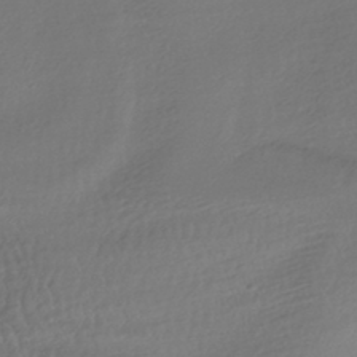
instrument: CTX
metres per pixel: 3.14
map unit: HNhu
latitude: -42.9730
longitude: 102.5574
